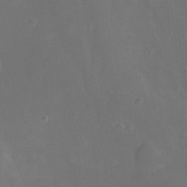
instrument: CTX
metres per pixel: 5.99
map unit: Ht
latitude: -10.2928
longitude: -46.6869
